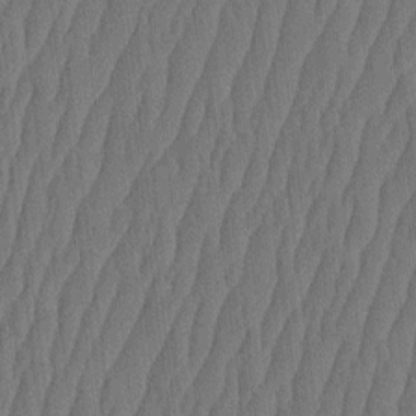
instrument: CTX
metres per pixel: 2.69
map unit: HNhu
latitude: -2.9352
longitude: 14.2740
